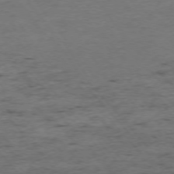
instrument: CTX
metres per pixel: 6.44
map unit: Ap
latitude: -75.6911
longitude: -89.8017
